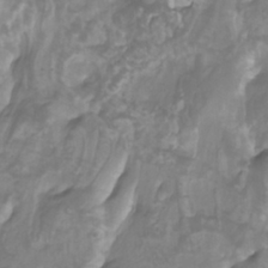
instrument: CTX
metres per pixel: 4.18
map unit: Htu
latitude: -9.9556
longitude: -75.4238
